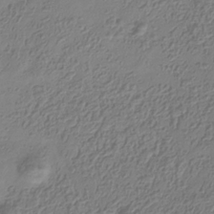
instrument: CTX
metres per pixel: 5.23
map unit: Hve
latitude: -34.5952
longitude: 89.1053
